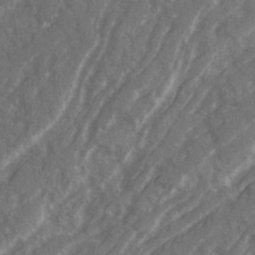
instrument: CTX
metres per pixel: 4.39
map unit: Ave
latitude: 20.0633
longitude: -130.4790
